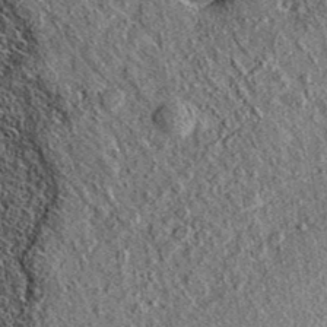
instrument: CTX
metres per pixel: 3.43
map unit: eAb
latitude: 36.8191
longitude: 109.5588
